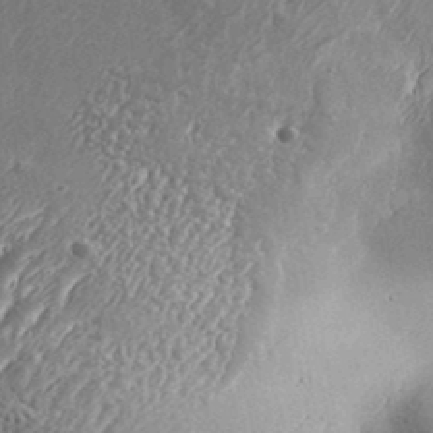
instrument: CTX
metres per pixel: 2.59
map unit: Aa
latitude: 33.4993
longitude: -134.4979
